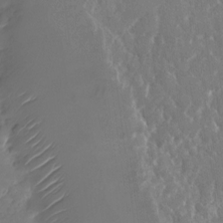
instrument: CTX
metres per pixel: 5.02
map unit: Nhu
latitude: -22.5196
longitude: -73.0459
